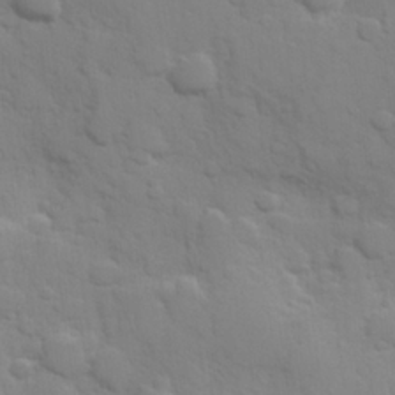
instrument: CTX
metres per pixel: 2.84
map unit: Hve
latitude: 24.2900
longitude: 148.4629
